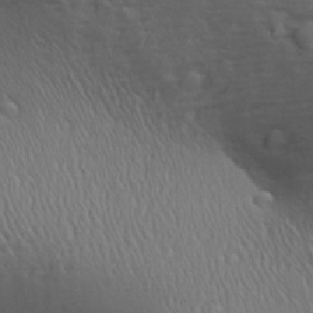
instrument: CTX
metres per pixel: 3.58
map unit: Aa
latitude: 27.3482
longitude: -138.4979
